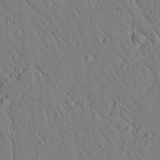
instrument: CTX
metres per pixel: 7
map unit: lAvf
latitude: 6.4223
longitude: 160.1228
